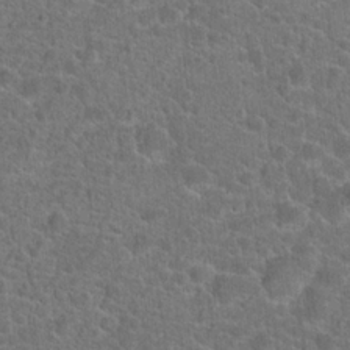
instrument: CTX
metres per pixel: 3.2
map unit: Hto
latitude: 19.8205
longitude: -43.5749
